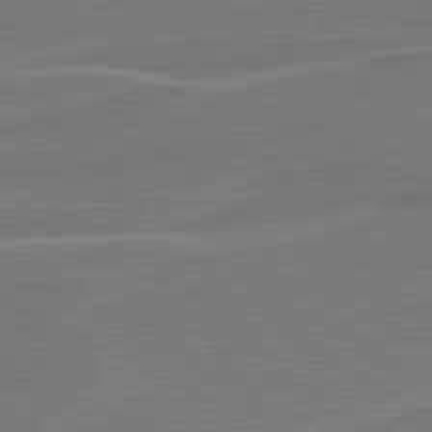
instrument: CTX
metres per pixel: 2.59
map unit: lApd
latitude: 81.1970
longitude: 121.3320
